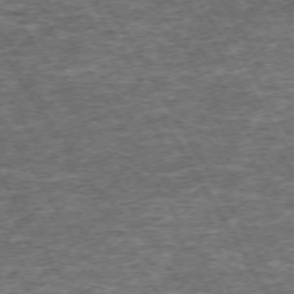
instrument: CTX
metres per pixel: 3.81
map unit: Hpe
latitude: -71.9556
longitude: 13.6911
